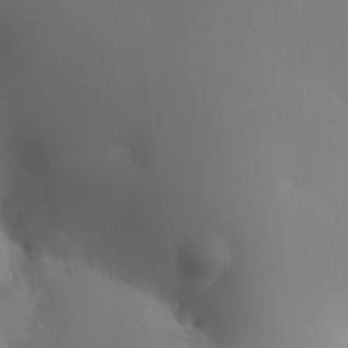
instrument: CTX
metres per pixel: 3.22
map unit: HNhu
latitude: 10.3278
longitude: 15.5399
